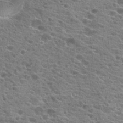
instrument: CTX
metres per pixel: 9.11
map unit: Hto
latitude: 21.3104
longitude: -41.6882
